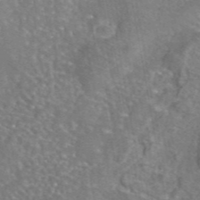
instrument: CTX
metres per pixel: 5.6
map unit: eAb
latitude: 45.3104
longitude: 106.7086
